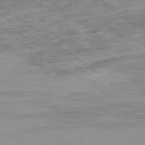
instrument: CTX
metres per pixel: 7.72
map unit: Ap
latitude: -79.6533
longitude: -76.4412
